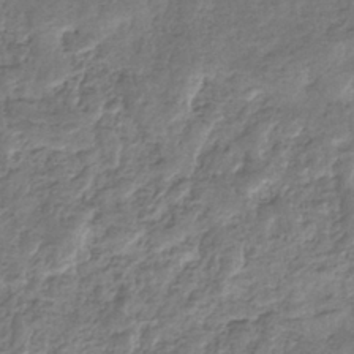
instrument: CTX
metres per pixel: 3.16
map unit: eHb
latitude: -34.5007
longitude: 77.3888
